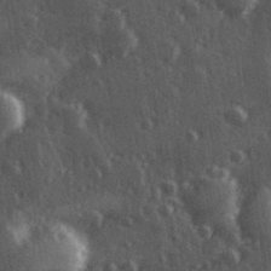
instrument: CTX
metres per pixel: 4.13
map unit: Hve
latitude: 27.2348
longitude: 147.2943
